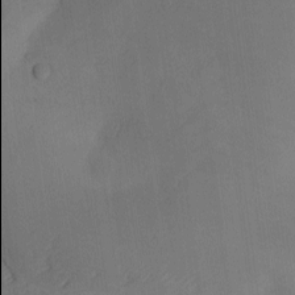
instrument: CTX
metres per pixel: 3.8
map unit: Ave
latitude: -10.5385
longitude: -121.9906
